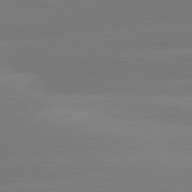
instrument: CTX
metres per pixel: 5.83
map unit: lApd
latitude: 80.8380
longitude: -151.0647
